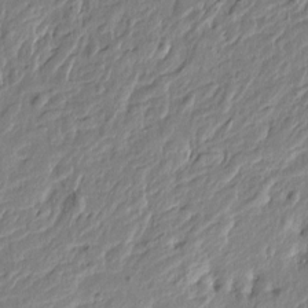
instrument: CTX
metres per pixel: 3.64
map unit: Htu
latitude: -4.7085
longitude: 179.3320
